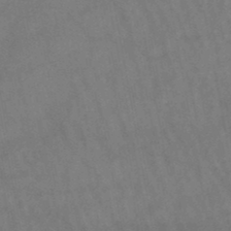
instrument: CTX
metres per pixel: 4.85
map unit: lHb
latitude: -47.2565
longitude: 62.1039
